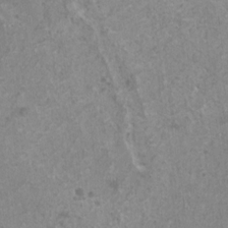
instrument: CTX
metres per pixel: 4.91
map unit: HNhu
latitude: 1.0836
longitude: 3.7477
